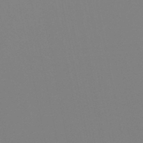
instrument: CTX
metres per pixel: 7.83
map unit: lHb
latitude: -49.5777
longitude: 69.7666
